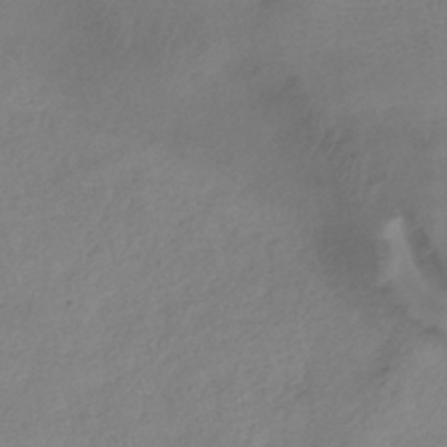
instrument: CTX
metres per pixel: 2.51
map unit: HNhu
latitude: -41.1998
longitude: 98.8219
